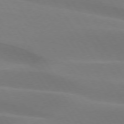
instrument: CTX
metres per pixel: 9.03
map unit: lApd
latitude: 75.0836
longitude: -66.5923
